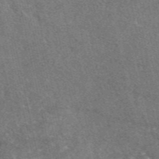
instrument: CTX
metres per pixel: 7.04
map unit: eAb
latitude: 47.2726
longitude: 119.5021
